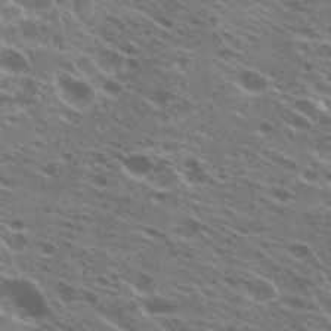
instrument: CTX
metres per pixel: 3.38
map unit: Hto
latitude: 24.8380
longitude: -40.0444
